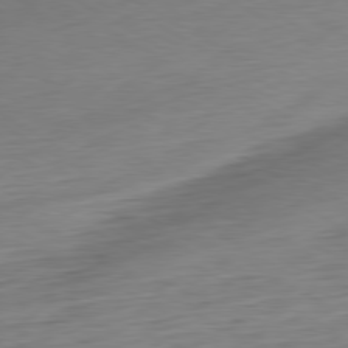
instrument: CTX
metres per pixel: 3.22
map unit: Ap
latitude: -80.5385
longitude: -67.6316
